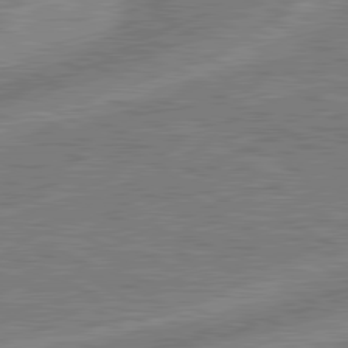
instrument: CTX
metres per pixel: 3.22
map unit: lApd
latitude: 80.6868
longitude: -171.1781
